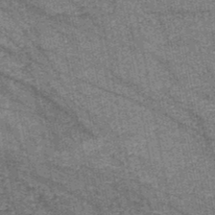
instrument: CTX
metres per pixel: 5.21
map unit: HNb
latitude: -45.1620
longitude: 53.3509
